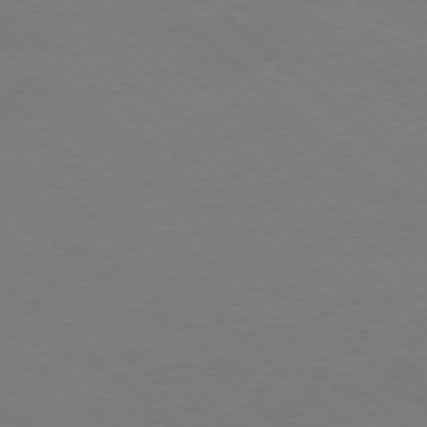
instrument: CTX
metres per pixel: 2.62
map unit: Ap
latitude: -77.7478
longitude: -84.1956
